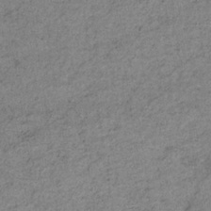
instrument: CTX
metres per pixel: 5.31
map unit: lHb
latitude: -33.9556
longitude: 70.7085
